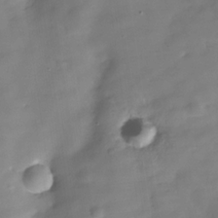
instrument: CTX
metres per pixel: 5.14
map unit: Hve
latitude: -31.0108
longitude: 92.7652
